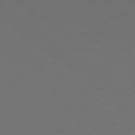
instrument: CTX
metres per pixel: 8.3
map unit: Hpe
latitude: 78.4979
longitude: -175.3104
